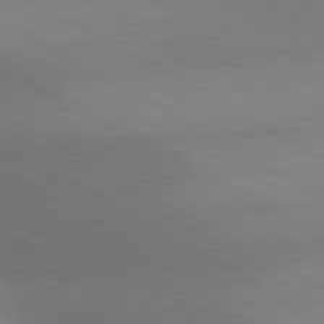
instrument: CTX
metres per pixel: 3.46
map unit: lApd
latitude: 80.8002
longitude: 130.5007
